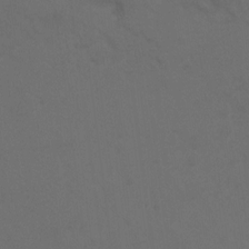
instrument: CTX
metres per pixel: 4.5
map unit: Hto
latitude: 6.6868
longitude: -34.8191
